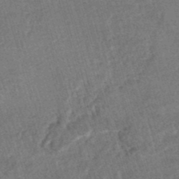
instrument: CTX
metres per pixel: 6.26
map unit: HNhu
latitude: -47.7855
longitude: 99.4454
